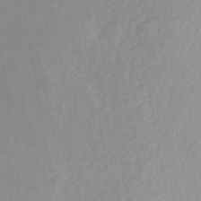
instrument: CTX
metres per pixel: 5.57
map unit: ANa
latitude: 44.8947
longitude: 24.1984
